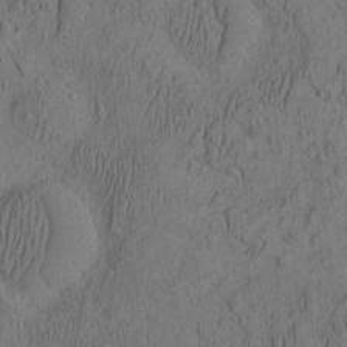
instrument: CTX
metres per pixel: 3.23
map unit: eHh
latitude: -2.4817
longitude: 17.3699
